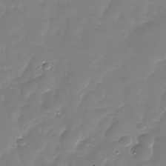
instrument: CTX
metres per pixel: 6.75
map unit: Nhu
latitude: -28.7841
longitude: -68.0255
